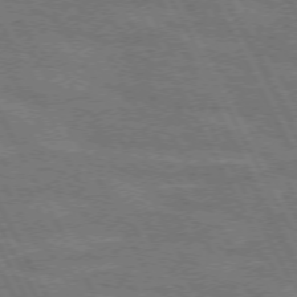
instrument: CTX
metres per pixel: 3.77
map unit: lApd
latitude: 71.6694
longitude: -54.7435
